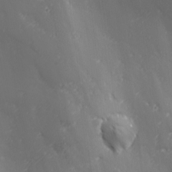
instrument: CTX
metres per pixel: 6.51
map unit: Ave
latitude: 1.8016
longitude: -113.1970
